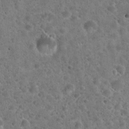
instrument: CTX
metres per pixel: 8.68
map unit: Hto
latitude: 21.8961
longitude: -53.1781
